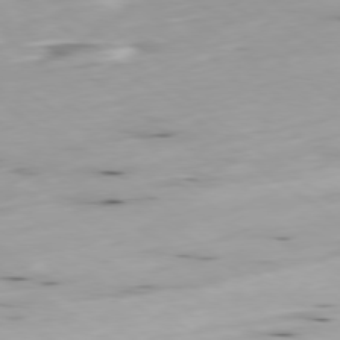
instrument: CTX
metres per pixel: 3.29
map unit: Ap
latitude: -78.9919
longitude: -92.1766
